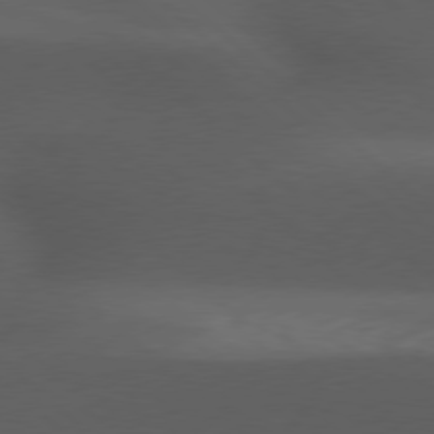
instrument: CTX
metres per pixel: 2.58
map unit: lApd
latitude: 77.6316
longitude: -54.4034
